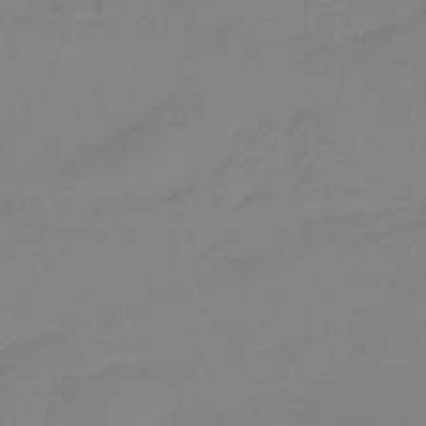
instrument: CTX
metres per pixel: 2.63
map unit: eHb
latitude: -46.7274
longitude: 86.0472
